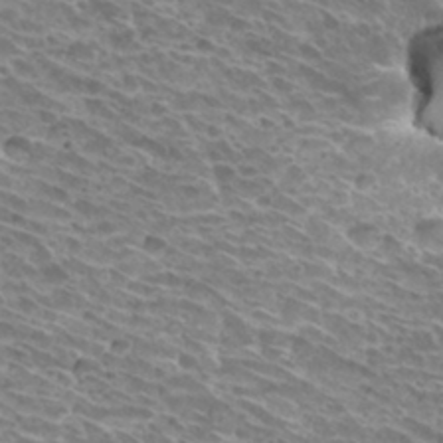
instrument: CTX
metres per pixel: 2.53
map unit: Hto
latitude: 31.2348
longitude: -42.1389
